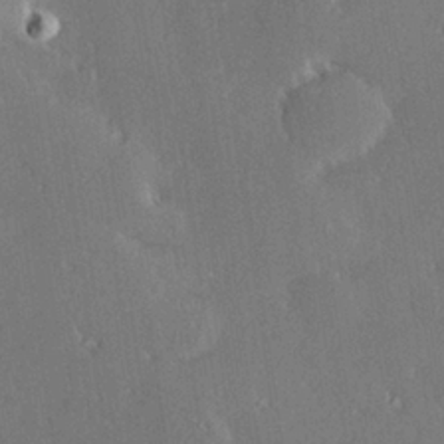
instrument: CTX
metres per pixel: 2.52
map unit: Hve
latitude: 27.8017
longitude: -93.8016
